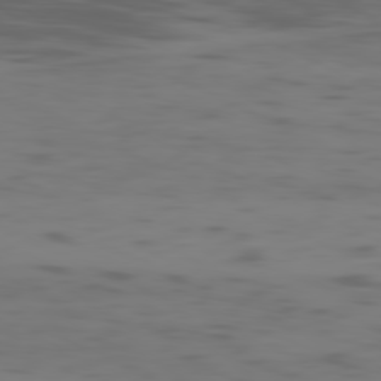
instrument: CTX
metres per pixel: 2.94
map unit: Ap
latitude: -80.9731
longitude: -61.6316
